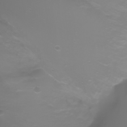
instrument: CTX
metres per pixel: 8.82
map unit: Ht
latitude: -2.8030
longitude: -61.4237
